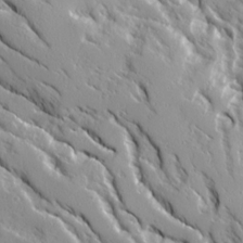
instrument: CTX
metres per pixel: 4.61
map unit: Ave
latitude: 14.8569
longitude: -130.8002
